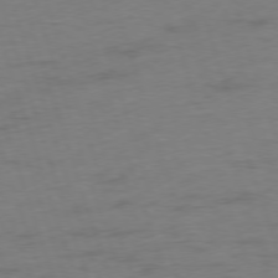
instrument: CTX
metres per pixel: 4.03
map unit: Ap
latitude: -75.8990
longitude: -73.2915
